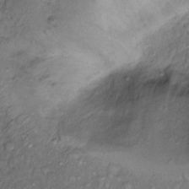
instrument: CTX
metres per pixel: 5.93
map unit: Nhu
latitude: 12.8380
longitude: -28.9136
